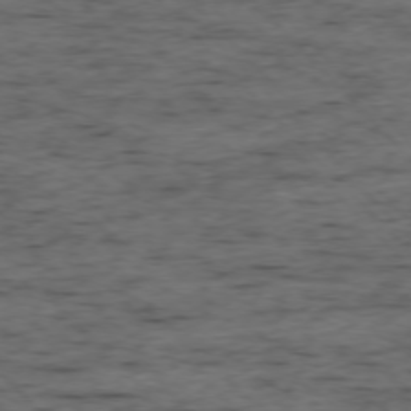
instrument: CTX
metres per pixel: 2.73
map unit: Ap
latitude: -76.4251
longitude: -91.1025
